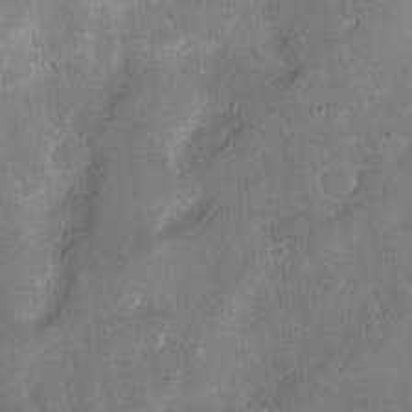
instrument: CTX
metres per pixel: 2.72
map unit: Hve
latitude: -10.7085
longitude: 175.4265
